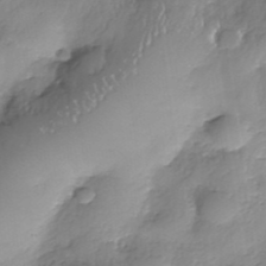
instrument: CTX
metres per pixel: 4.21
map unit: Nhe
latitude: -37.4454
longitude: -148.2900
